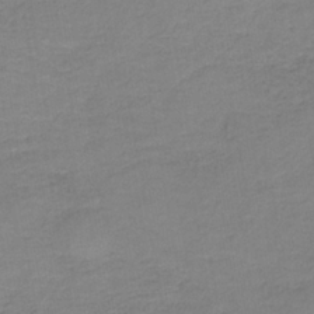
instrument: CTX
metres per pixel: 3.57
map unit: eAb
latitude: -35.7100
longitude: 52.6140
